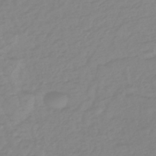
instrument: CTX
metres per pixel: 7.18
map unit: eHb
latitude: -45.7856
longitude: 82.5007
